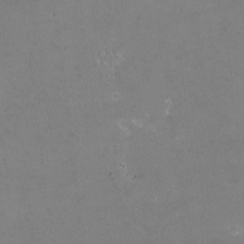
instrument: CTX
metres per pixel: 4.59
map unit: HNhu
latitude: -1.4077
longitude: -3.5938
